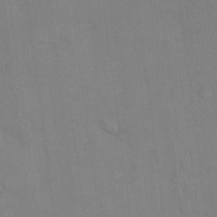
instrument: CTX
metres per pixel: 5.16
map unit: eHh
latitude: 14.1767
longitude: -62.5735
